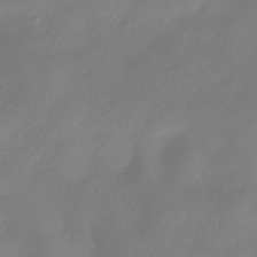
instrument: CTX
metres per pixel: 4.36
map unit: HNhu
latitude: -40.6140
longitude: 100.5573
